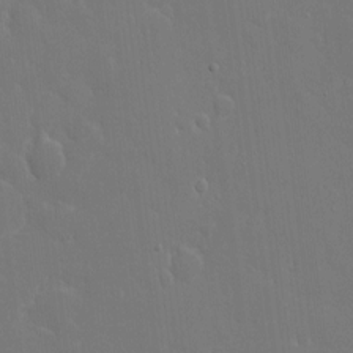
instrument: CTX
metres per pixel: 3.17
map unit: eHh
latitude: 6.6868
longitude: -69.2537
